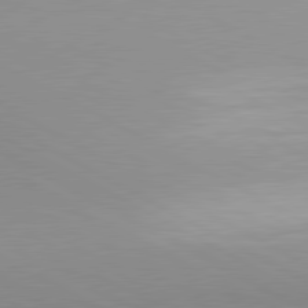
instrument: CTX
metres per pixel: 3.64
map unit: lApd
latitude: 80.7624
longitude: 135.5210
